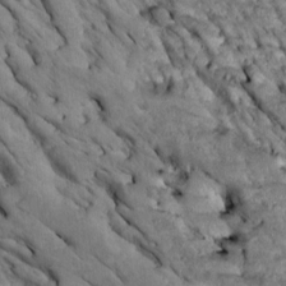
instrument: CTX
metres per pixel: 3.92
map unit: Htu
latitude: 1.5371
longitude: 143.6721
